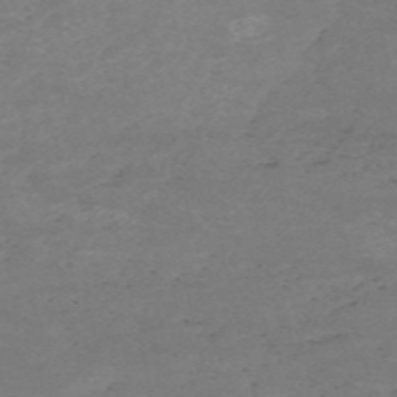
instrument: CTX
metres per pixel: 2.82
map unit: HNb
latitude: -54.9164
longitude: -44.7813
